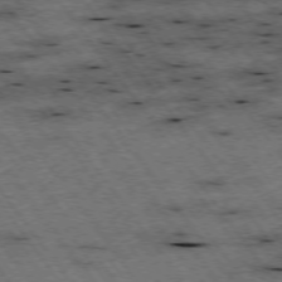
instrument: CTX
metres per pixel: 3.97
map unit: Hpe
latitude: -75.5022
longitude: -22.6679
